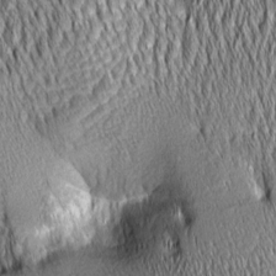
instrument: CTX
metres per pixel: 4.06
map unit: Aa
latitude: 6.1578
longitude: -129.3859
